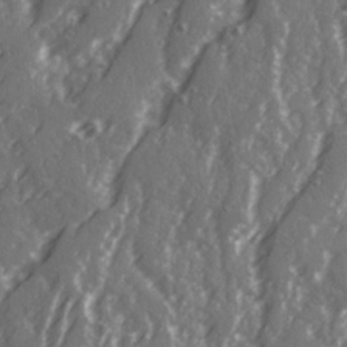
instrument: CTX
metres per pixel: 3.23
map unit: Ave
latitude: 21.2348
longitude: -131.6694
